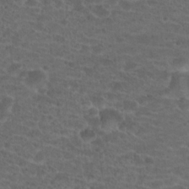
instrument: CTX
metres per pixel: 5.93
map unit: Hto
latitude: 19.3481
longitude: -40.5356
